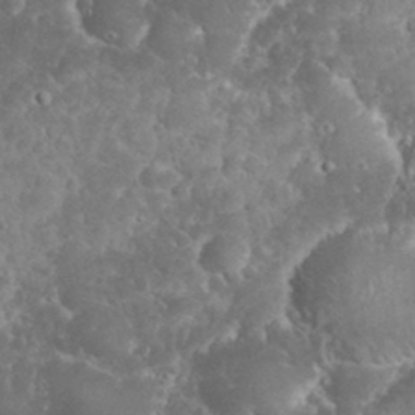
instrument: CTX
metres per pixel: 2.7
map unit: eHh
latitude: 32.8002
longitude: -63.7828
